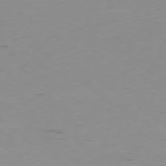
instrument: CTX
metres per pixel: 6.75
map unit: Ap
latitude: -78.9352
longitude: -63.1403
